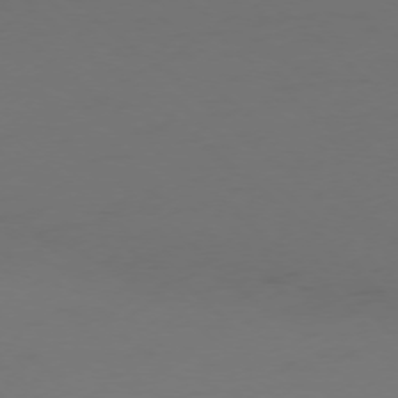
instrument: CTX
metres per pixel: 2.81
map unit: Ap
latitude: -76.1039
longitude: -79.2537
